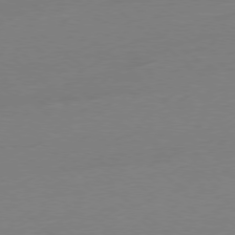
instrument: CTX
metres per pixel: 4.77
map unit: Ap
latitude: -78.4629
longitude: -99.2348
